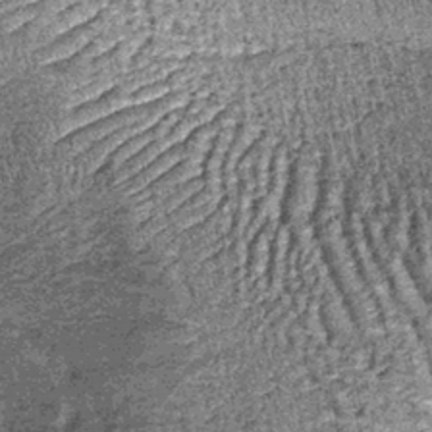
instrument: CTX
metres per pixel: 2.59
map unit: lHb
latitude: -39.8611
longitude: 67.0487
